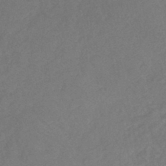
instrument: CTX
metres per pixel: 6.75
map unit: lHb
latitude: -43.1620
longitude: 73.7100
